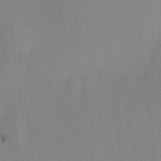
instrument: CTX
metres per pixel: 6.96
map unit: HNhu
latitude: 10.7057
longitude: 16.0661
